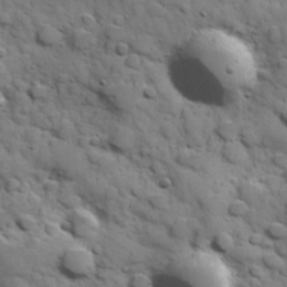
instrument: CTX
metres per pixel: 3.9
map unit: Hve
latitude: 24.4412
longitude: 147.4454
